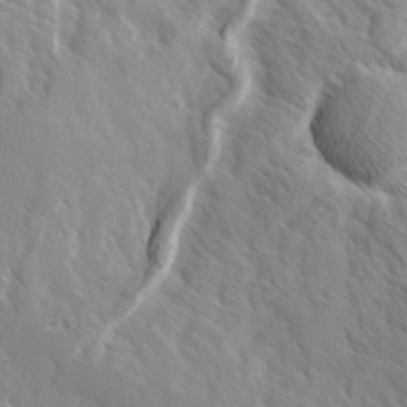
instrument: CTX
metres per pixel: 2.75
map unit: Ave
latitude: 14.8569
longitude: -132.6113
